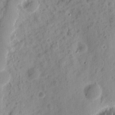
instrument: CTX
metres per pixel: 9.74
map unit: eHh
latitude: 9.2915
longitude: -74.4601
